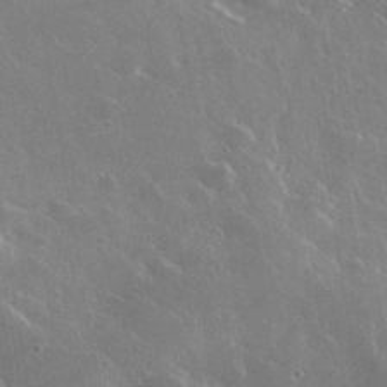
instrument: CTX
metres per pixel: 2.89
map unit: lHvf
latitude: 36.3656
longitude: -91.1970
